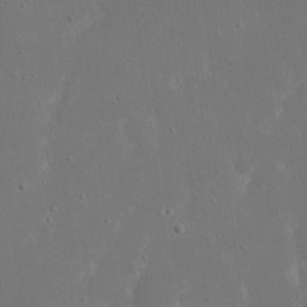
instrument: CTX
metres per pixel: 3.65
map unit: eHh
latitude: 17.9150
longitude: -72.1389
